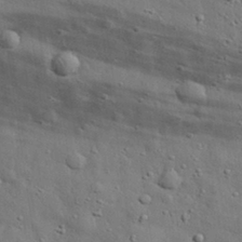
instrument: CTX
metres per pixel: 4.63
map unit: eHh
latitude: 29.5749
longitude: -75.8205
